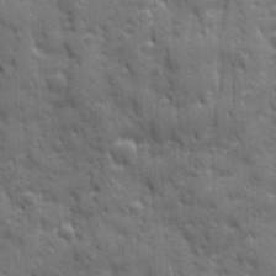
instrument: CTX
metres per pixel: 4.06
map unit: Ave
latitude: 19.8772
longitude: -133.2915
